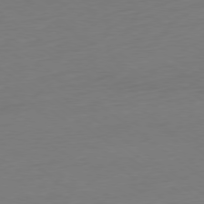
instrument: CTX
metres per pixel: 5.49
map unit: Ap
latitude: -79.1242
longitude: -68.5735
